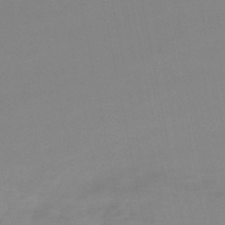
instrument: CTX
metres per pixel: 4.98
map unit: eHb
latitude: -48.9164
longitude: 77.0675
